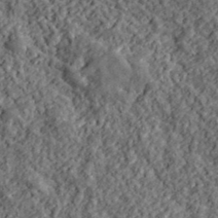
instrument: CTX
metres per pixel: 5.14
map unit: lHvf
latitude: 39.8205
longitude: -88.3090
